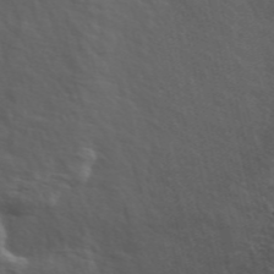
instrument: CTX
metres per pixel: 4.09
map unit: ANa
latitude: 48.4790
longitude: -75.2915
